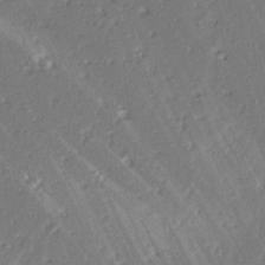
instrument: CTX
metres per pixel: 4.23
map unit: lAvf
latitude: -3.7855
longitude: -112.8947
